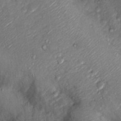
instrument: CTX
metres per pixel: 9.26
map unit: Hto
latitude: 14.2145
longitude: -30.1767
